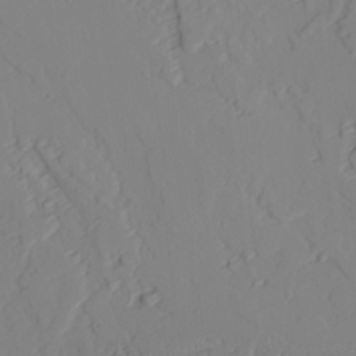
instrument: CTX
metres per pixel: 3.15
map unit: lAvf
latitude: 25.6316
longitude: -110.9514
